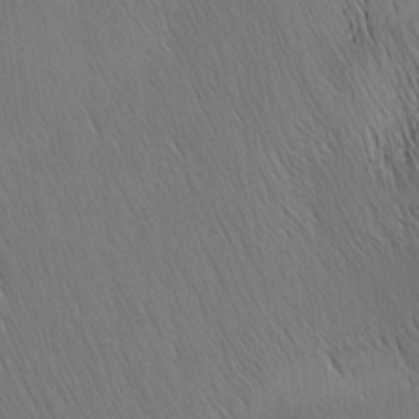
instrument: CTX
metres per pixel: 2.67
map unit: Nhu
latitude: -4.5951
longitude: -150.9702
